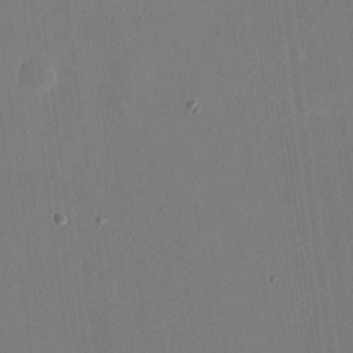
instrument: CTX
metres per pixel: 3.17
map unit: eHh
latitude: 18.6112
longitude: -69.7072
